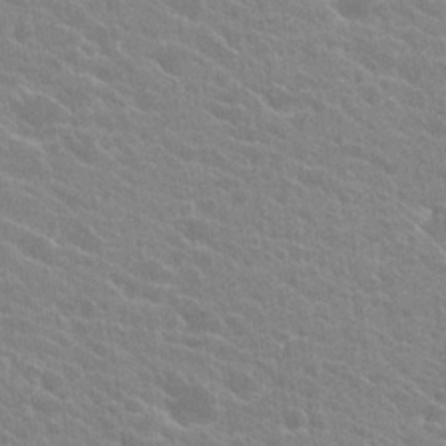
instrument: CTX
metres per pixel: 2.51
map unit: Hto
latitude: 24.0633
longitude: -40.5167
